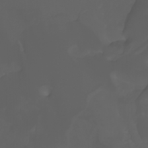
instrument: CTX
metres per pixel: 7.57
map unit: Nhu
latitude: -5.4832
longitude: -89.0459
